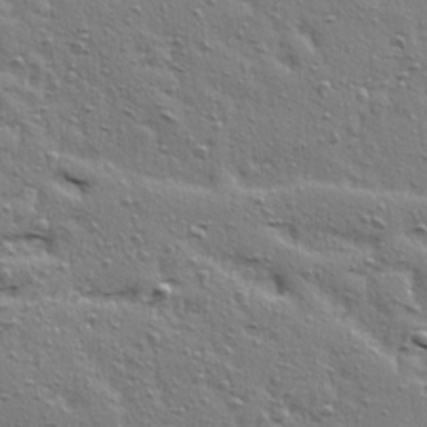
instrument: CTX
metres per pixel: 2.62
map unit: Ave
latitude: 16.0633
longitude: -104.7813
